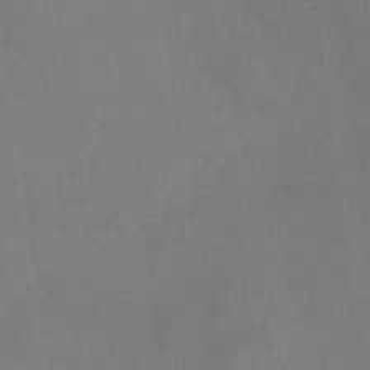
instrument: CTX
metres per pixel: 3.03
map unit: HNb
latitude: -44.2551
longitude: -45.1025
